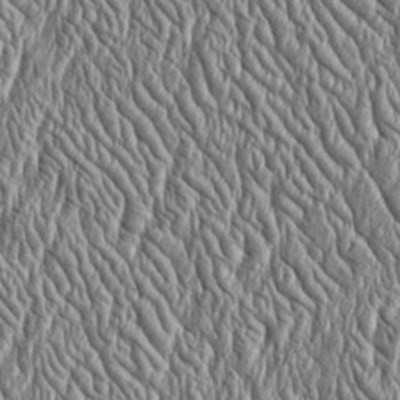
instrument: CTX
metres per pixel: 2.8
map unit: Htu
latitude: -4.1039
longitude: 158.5385
